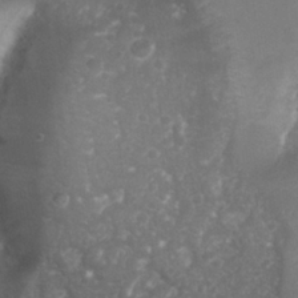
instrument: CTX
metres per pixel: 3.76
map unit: Nhu
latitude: 26.3656
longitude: -63.3293
